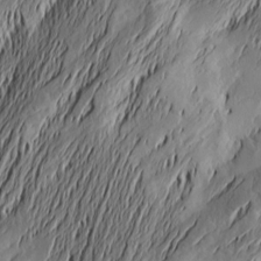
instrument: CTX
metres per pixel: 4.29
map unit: Htu
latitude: -2.8407
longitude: -176.9513
